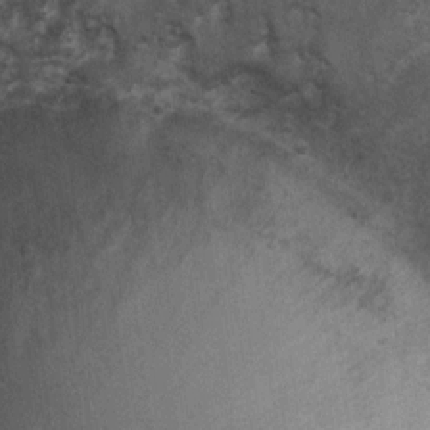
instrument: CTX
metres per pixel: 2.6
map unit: Nhu
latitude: 6.3656
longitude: -22.7246
